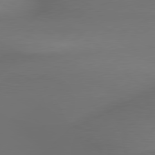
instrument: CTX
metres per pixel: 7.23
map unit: lApd
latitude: 79.4805
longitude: -174.9892
